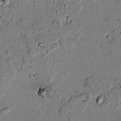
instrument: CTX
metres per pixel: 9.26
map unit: lAvf
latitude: 5.8772
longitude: 168.3117
